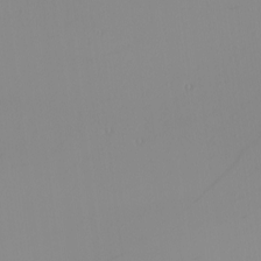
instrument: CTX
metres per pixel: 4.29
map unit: Nhu
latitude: -5.8422
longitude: -94.7624
